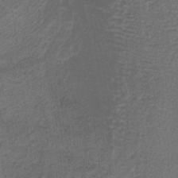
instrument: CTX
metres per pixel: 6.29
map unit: lHb
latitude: -36.1227
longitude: 59.4076
